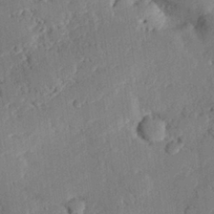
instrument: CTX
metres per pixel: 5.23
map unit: eHh
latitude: 25.9150
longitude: -81.2159
